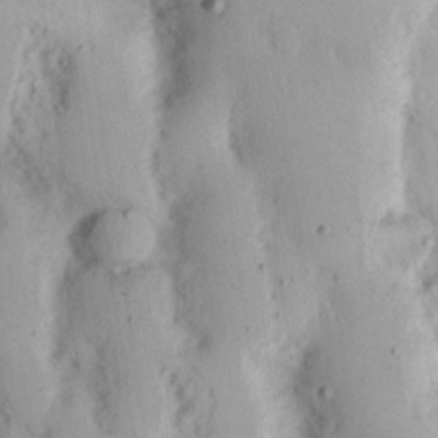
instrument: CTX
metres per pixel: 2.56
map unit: Nhu
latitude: 16.9703
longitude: -74.1389
